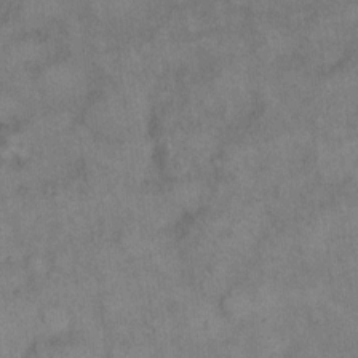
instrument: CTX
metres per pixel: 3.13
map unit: eHh
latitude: 13.9528
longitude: -65.0458
